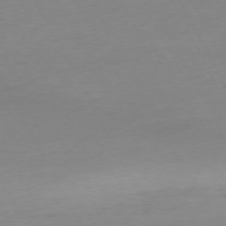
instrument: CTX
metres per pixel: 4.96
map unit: Ap
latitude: -73.5021
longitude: -69.6127
